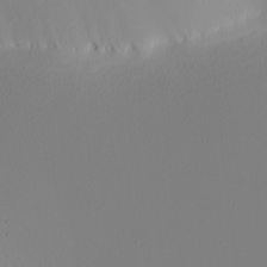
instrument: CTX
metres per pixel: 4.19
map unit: Nhu
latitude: -0.0472
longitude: -79.0270
